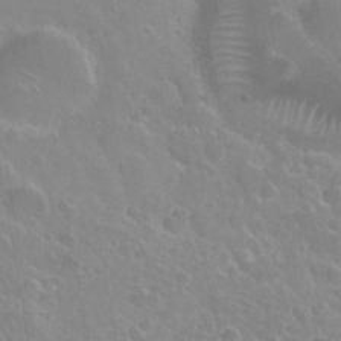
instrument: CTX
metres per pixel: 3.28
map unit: Nhu
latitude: 29.4804
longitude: -54.7624
